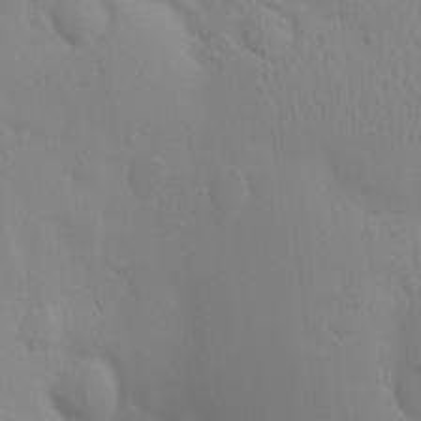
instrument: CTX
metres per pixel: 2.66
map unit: lAvf
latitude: 8.9325
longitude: 169.3320
